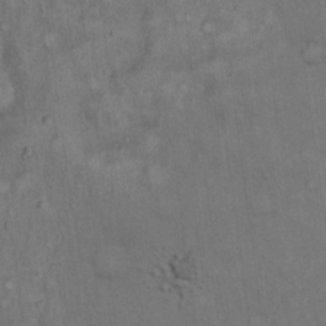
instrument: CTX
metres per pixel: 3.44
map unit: Hto
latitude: 15.1781
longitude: -61.4804
